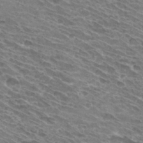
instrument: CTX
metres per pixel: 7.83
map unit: Hto
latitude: 32.2334
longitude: -42.6113
